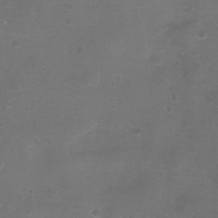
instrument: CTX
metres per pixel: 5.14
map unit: eHh
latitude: -11.8234
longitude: -61.2348
